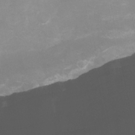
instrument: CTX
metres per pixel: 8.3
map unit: Nhu
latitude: -12.6330
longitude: -50.8569
